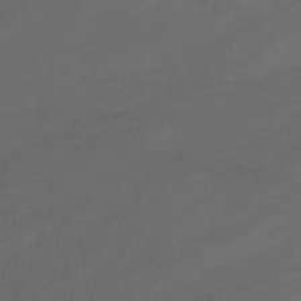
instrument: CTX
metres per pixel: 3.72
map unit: lHb
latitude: -39.1431
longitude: 70.7463
